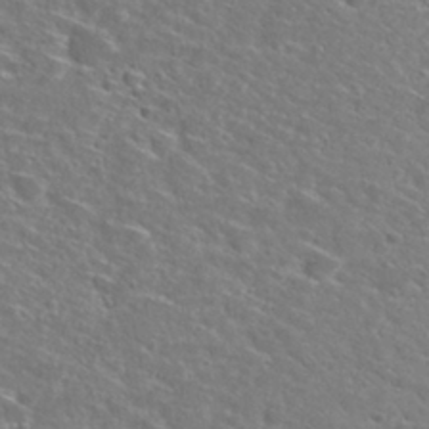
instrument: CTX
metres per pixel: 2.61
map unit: Nhu
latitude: 29.2348
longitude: -48.6113
